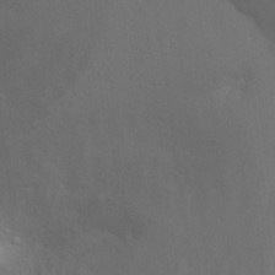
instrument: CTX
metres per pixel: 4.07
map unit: Ht
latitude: 2.5545
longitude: -28.1011
